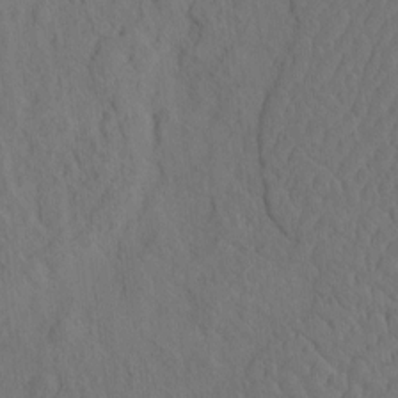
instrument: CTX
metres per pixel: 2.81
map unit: eHh
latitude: -2.6707
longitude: 18.6141
